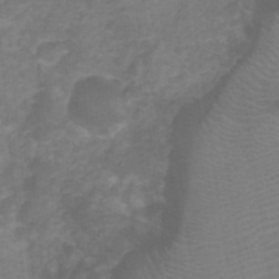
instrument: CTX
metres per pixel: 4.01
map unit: Ht
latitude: -0.8219
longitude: -16.8002
